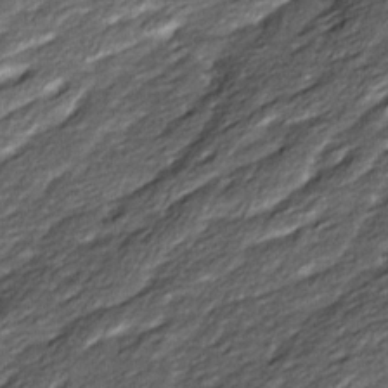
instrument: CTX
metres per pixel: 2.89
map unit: Ave
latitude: 16.2145
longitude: -136.7624
